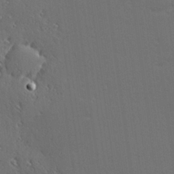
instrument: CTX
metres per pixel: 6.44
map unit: Hve
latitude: 27.5938
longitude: -92.9324
